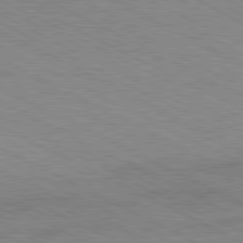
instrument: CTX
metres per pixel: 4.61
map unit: Ap
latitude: -81.7100
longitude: -72.1200
